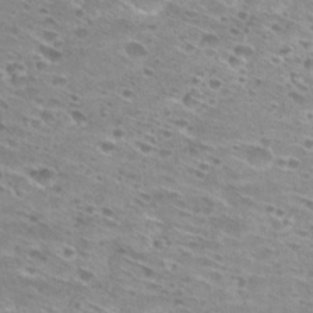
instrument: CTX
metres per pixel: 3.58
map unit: Hto
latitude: 29.5182
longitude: -45.8583
